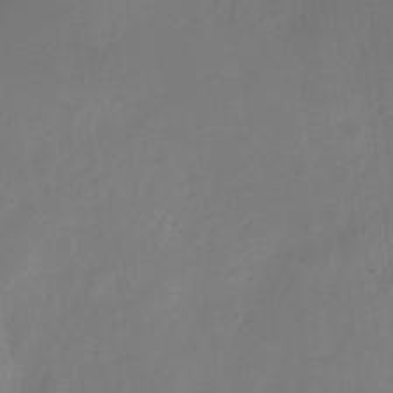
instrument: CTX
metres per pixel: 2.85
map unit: Nve
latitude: -21.0297
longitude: 107.8612
